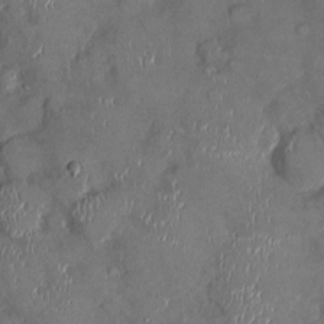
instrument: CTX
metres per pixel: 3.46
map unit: Ht
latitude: -1.5966
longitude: -13.7072
